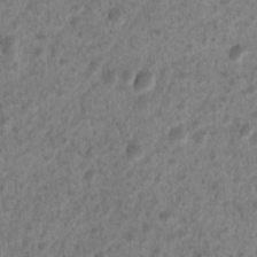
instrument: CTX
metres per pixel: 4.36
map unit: Nhu
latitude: 8.3845
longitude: -22.1956
